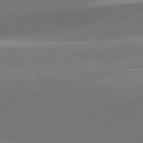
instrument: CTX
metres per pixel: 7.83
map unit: lApd
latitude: 81.9339
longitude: 135.2376
